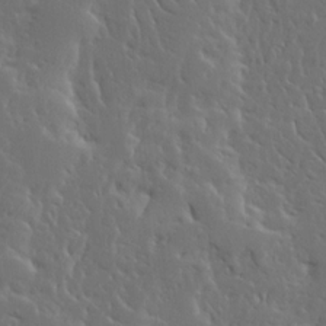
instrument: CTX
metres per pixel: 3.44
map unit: Ave
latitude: 13.9339
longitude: -137.6694
